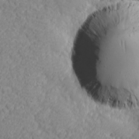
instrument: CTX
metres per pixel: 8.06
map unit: eHh
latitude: -3.9367
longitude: -80.6868
